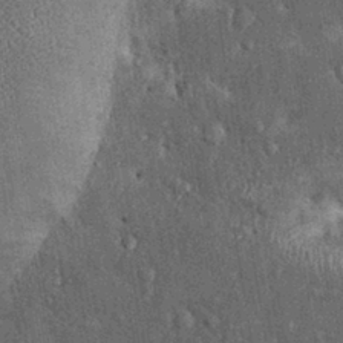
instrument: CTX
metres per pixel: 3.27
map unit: Ht
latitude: -0.4629
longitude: -13.9150
